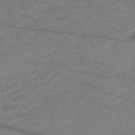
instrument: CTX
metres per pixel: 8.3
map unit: Nve
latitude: -58.5195
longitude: 61.3132
